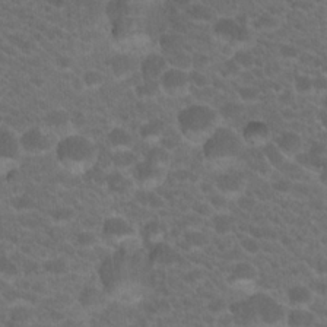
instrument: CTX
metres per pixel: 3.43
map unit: Hto
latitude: 19.9339
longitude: -36.0444
